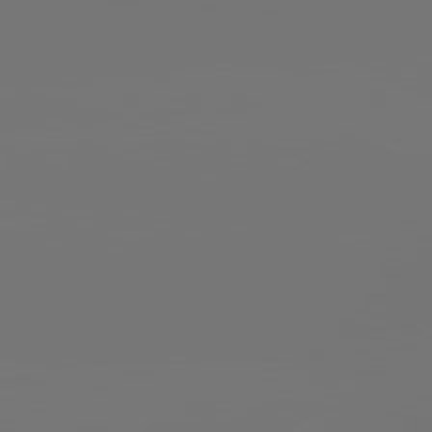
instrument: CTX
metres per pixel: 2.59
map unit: lApd
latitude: 81.7827
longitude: -153.8017
